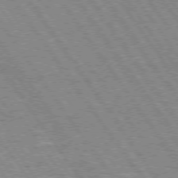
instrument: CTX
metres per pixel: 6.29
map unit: Hpe
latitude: 73.8017
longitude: -139.2159
